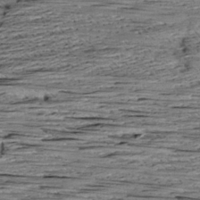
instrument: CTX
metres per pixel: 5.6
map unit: Aa
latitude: 8.7246
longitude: -140.5734
